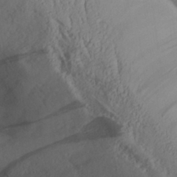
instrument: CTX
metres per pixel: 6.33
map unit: Aa
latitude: 28.8947
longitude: -134.0444
